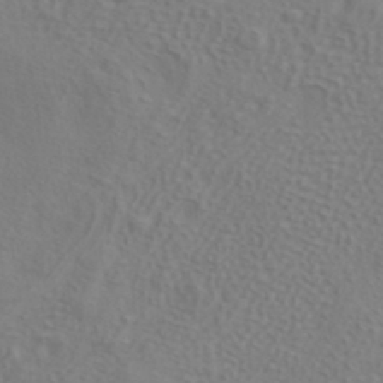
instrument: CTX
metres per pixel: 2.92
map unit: ANa
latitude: 38.8758
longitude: 20.7463
